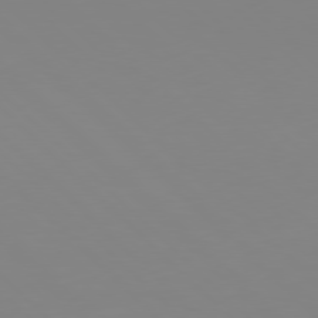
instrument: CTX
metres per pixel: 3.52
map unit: Hpe
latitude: 77.2159
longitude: -132.5168
